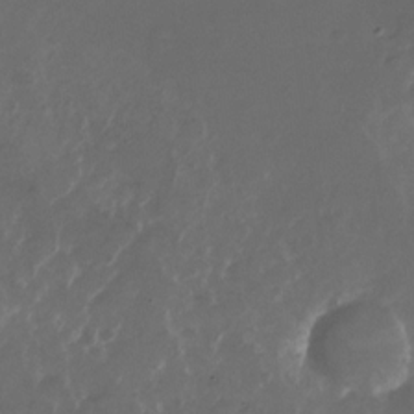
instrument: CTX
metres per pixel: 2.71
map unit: Nhu
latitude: -27.8422
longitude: -72.8191
